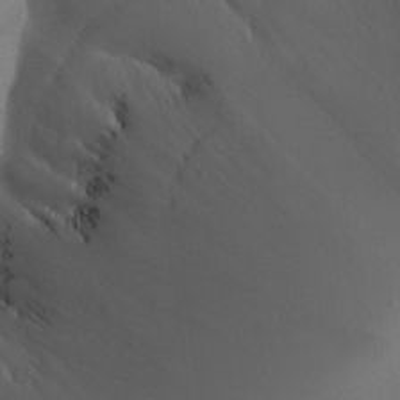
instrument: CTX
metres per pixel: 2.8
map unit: Aa
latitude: 24.4034
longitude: -127.5182
